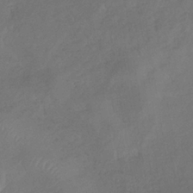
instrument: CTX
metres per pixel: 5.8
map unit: lHb
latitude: -34.8408
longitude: 67.5588
